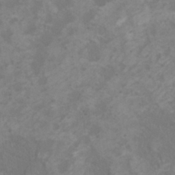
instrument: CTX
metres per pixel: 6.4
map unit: HNhu
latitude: 0.8191
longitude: -1.4615
